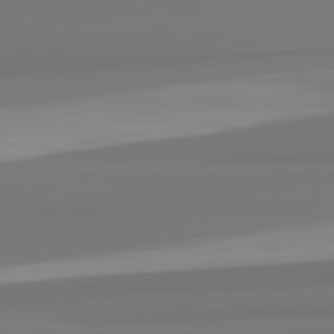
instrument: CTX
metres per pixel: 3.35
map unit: lApd
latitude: 82.3278
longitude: 174.8407
